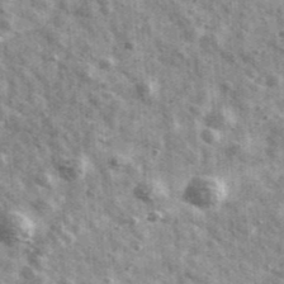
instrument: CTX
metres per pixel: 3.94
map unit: Ave
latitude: 41.5182
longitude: -106.6490
